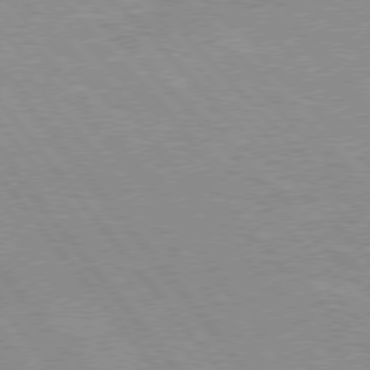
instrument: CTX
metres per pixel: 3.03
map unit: Hpe
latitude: 76.2900
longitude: -152.8569
